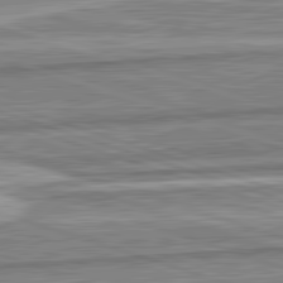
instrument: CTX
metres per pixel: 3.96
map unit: lApd
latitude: 82.5923
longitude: 167.7855
